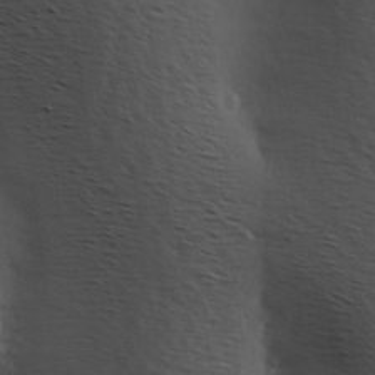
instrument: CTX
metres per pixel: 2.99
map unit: Hve
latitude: 2.2900
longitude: -124.2333
